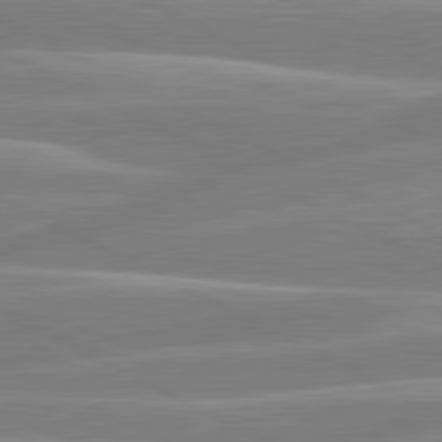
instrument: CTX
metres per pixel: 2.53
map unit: lApd
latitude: 80.8191
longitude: -134.8191
